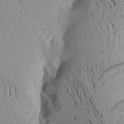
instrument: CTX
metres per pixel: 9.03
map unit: Aa
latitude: 19.8394
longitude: -146.9136
